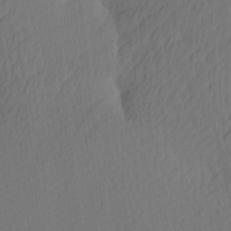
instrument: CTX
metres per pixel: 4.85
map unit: Ave
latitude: 13.1214
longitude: -106.8758
